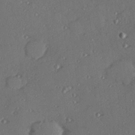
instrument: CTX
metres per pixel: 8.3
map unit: Hve
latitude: 27.1970
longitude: -91.1592
